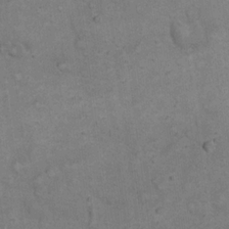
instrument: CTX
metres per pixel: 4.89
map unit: eHh
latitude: 20.3279
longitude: -61.8772
